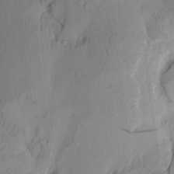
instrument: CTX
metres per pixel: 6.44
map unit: Aa
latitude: 7.9339
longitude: -127.9717
